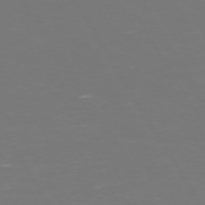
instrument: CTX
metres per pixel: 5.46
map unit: Hpe
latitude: 73.1215
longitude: -126.3467
